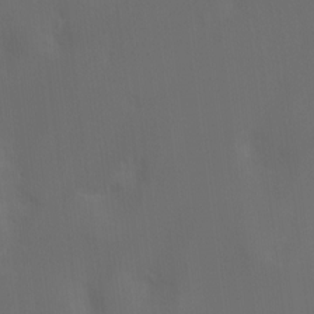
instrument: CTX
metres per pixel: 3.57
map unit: Hto
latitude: -7.6533
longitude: -51.3481
